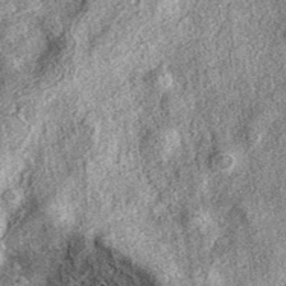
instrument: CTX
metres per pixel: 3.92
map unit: eAb
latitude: 38.0633
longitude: 109.2376
